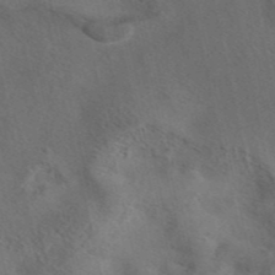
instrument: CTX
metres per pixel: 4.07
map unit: eAb
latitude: 42.5357
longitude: 108.8030
